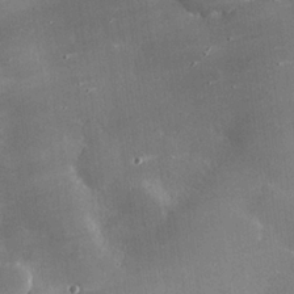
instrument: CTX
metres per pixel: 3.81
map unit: eHh
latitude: 24.1955
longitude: -90.6302
